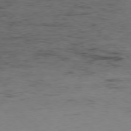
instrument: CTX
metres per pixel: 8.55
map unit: Hpe
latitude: -78.6329
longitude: 16.6141
